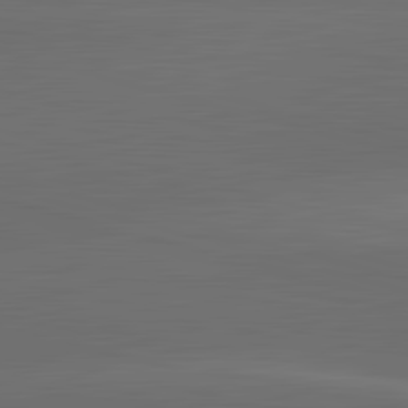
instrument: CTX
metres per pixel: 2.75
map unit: lApd
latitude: 83.6316
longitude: -132.7813
